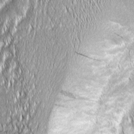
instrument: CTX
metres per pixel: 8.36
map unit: Aa
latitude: 7.7827
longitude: -131.1404
